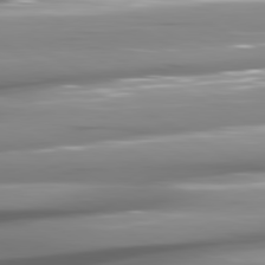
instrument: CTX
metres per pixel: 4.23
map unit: lApd
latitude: 81.1403
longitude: -145.1592
